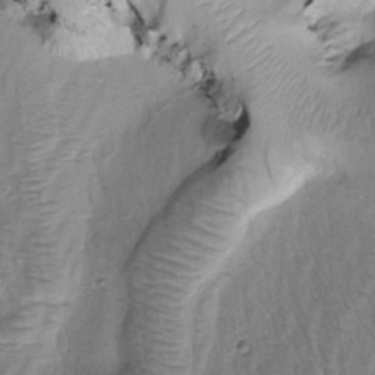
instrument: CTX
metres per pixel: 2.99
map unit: Htu
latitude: -0.4818
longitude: 173.0108
